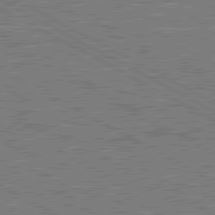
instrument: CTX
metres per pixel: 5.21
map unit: lApd
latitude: 80.6301
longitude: 118.5385
